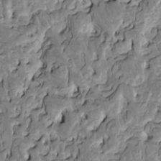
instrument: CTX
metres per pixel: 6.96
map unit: HNhu
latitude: 8.0255
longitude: -2.8947
